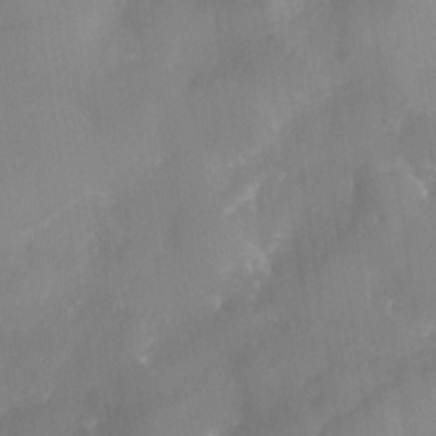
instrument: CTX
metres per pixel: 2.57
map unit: Nhe
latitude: -36.8219
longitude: -112.8947
